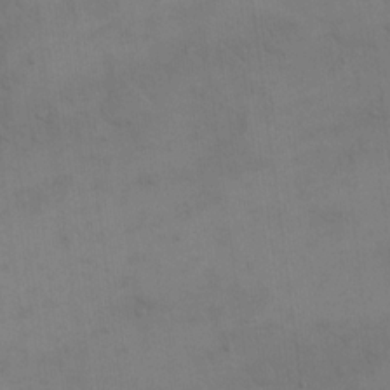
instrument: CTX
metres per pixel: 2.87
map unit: eHh
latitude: 17.8205
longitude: -66.2900
